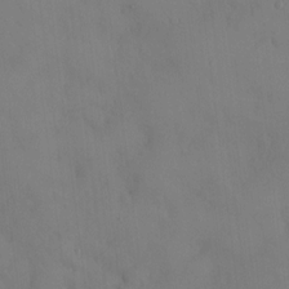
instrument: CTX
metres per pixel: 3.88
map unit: HNhu
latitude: 6.2522
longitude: 0.6330
